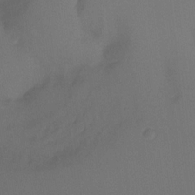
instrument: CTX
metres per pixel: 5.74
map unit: Ht
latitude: -9.5399
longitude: -37.3482
